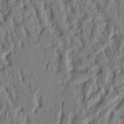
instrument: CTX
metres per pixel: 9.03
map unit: Ht
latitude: 10.5357
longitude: -76.5356
